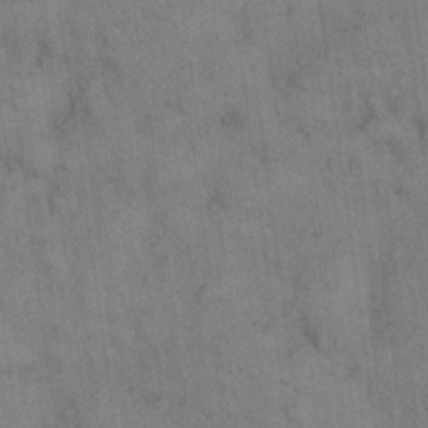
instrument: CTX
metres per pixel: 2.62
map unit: eHh
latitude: 14.9514
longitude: -63.0459
